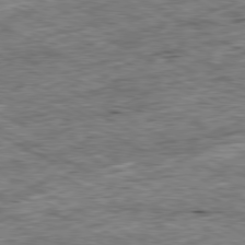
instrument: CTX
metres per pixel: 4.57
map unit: Ap
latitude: -80.6708
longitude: -88.4034
